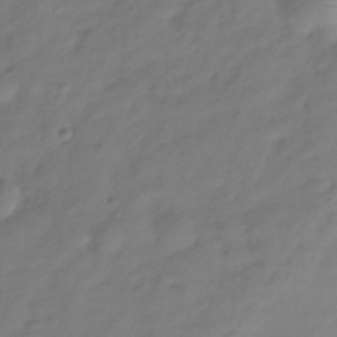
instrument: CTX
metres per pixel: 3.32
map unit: Hve
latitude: -32.2551
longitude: 91.4833
